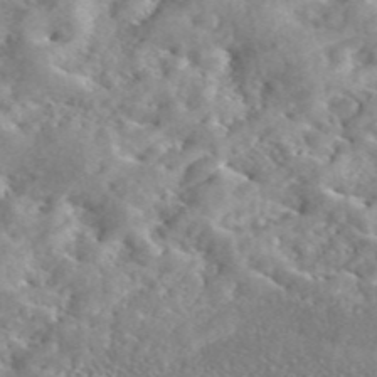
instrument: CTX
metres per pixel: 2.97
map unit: eAb
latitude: 45.2348
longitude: 128.4818
